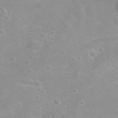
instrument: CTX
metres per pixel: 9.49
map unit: eHh
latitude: 31.5749
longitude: -57.9339
